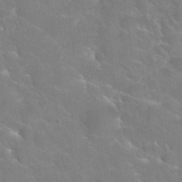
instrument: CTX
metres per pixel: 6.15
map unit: Hto
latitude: 35.7071
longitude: -46.0444
